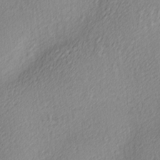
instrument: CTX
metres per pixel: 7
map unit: Ave
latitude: 3.9150
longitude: -113.2159
